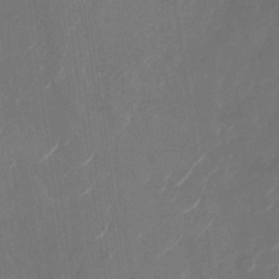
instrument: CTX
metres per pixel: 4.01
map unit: Nhu
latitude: -28.8030
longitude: -71.2537
